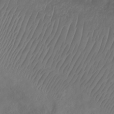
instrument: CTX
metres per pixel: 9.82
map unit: Ht
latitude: 2.0444
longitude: -35.0836
